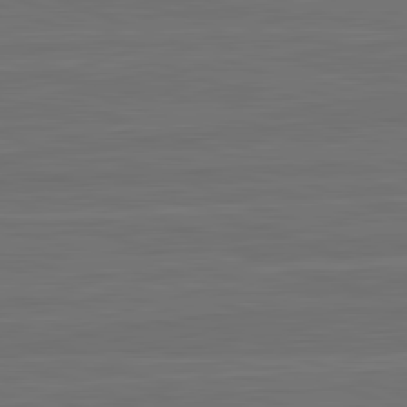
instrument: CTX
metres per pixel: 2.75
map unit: lApd
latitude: 82.6112
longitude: -179.3671
